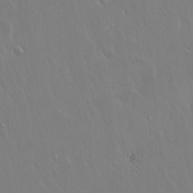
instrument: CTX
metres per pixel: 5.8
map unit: Hto
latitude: 17.4993
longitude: -57.0080
